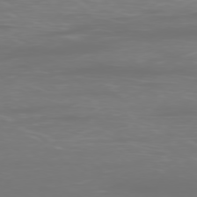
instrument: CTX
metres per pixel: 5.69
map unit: Ap
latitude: -78.3495
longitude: -97.5182
